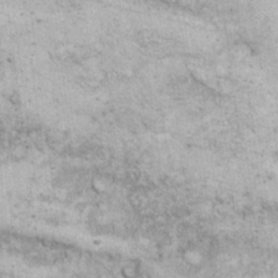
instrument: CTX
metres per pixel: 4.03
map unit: eHh
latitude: 17.1592
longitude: -63.2159
